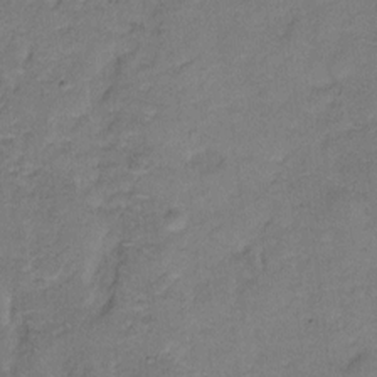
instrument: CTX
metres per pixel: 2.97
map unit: Hto
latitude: 5.4615
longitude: -61.2348
